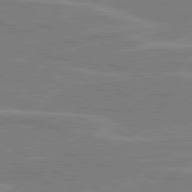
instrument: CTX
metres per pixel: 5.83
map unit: lApd
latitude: 80.6490
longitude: 121.4265
